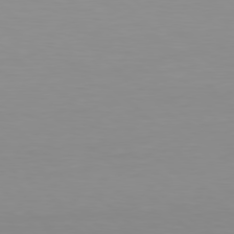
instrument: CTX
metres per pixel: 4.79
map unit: Hpe
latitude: 78.0633
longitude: -132.8380
